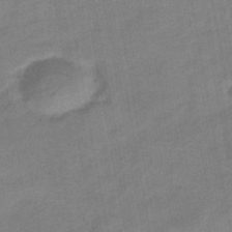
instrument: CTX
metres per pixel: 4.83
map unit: eHb
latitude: -39.4832
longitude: 82.7652
